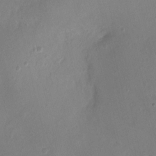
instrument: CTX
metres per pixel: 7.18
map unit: Nhu
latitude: 5.2915
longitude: -16.5546
